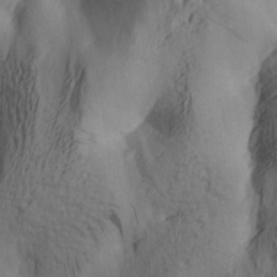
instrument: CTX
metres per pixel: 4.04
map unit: lAa
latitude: 4.6868
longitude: -114.0255
